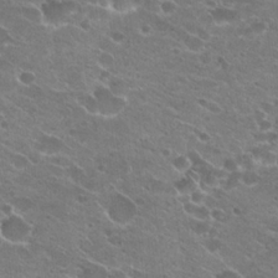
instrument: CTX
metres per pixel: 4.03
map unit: Hto
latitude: 23.4615
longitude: -41.4993
